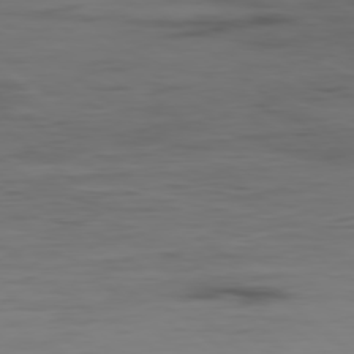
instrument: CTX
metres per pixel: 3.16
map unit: Hpe
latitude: -78.8219
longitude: 15.7100
